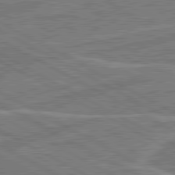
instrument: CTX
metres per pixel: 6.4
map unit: lApd
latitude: 81.1025
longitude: 124.3873
